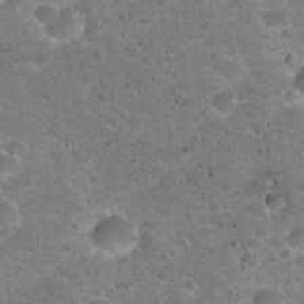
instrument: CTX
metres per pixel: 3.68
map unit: Hto
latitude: 22.3278
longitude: -49.6127
